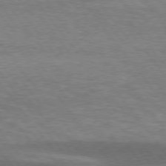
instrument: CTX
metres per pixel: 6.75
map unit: lApd
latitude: 75.7261
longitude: -57.4804
